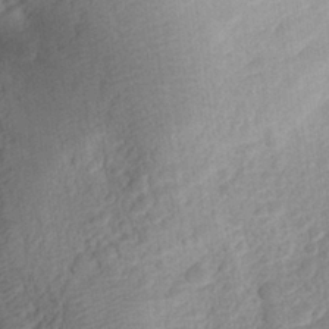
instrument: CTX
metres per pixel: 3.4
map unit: Aa
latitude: 27.4427
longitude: -143.8961
